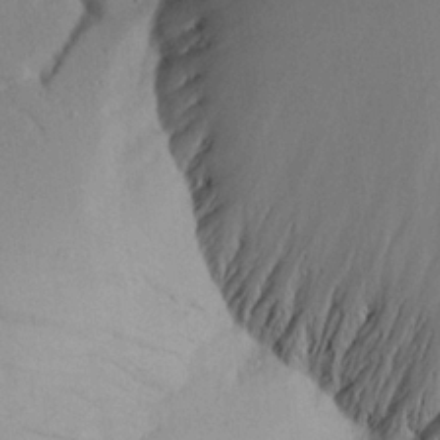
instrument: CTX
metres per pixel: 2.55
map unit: Aa
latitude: 21.8395
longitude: -144.8758
